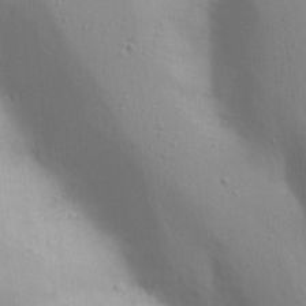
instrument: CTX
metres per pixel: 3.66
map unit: eHh
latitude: 22.1200
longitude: -69.1970
